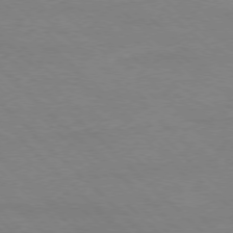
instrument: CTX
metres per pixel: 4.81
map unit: Ap
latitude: -77.7667
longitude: -86.8191
